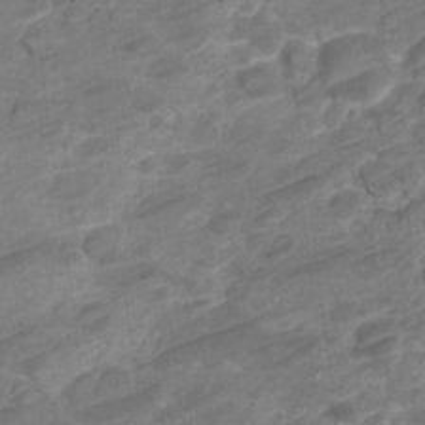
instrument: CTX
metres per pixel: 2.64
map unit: Nve
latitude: -19.2754
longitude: 107.7478
